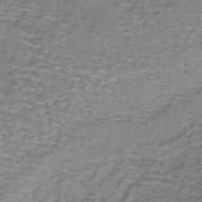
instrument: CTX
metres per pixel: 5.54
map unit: lHb
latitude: -40.5574
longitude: 58.9352
